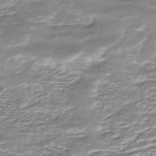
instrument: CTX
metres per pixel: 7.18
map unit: ANa
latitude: -44.5763
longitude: 104.8786
